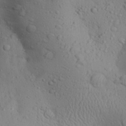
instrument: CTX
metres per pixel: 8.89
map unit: Aa
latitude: 28.6679
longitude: -132.3278
